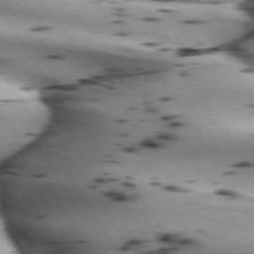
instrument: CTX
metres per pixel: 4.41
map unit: lApd
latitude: 72.6302
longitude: -52.8380
